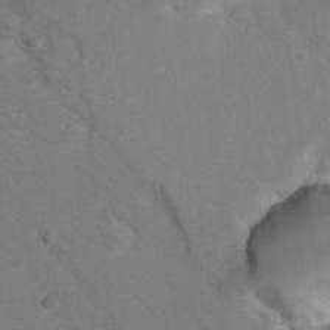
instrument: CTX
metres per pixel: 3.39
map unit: Hto
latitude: 8.3656
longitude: -30.6491
